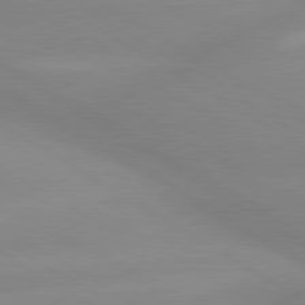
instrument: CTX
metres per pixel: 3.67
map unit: lApd
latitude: 80.1389
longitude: -146.3846
